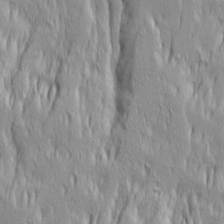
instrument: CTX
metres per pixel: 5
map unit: Ave
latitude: 14.2523
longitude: -131.8206
